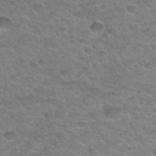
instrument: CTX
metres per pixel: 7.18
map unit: Hto
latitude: 34.7246
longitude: -49.4048
